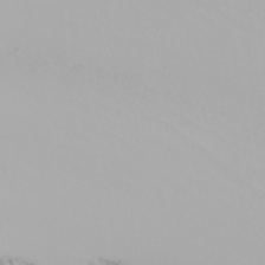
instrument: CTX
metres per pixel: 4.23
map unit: Nhu
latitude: -5.1431
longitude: -90.8002
